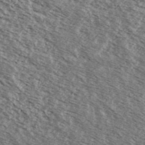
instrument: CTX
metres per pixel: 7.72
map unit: Ave
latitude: 38.6868
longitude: -109.2537
